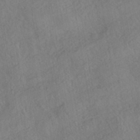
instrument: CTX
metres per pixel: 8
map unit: HNhu
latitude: -42.3684
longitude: 105.4265
